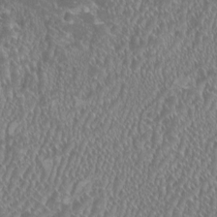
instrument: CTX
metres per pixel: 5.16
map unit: HNhu
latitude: 0.5923
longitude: 0.8408
